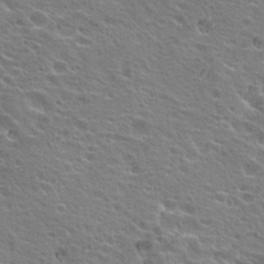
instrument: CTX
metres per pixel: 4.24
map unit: Hto
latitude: 19.9150
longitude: -33.5560
